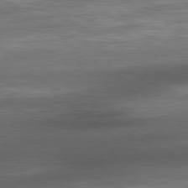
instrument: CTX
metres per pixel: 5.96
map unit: Ap
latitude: -81.5777
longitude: -79.8961
